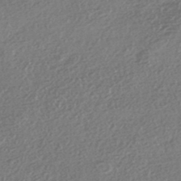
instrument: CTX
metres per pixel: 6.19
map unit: HNhu
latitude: -43.9556
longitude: 96.3684
